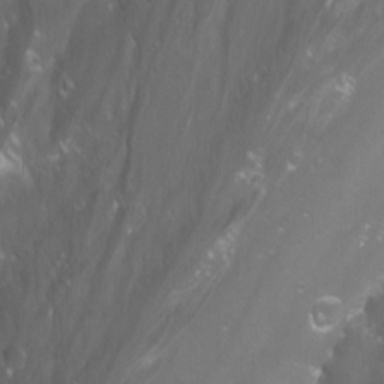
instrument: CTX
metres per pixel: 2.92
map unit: Nhu
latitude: -10.0850
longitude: -69.6127
